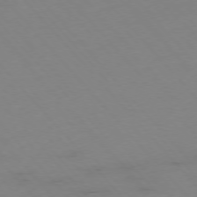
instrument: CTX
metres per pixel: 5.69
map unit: Hpe
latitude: -76.3873
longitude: -19.6316
